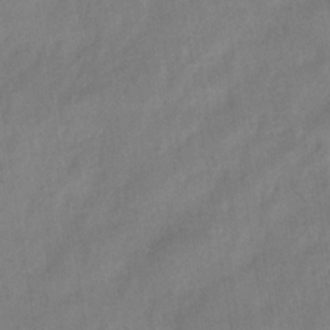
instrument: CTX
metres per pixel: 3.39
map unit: eHh
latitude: -39.7100
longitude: -26.4034
